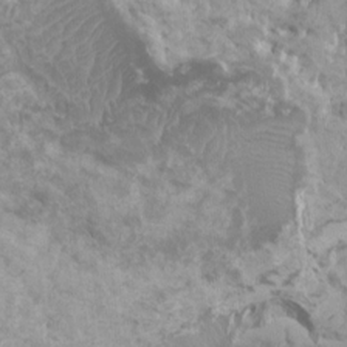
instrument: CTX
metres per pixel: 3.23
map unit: HNhu
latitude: -0.0094
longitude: 1.5777
